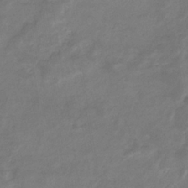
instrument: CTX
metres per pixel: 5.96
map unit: eHb
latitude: -33.3699
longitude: 72.3684
